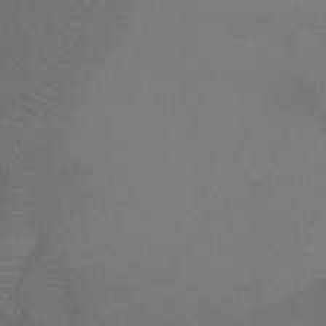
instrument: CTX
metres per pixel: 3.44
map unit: Ht
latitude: -7.5210
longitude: -31.8773
